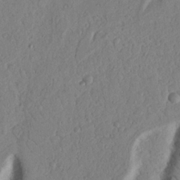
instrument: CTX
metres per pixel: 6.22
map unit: Nhu
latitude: 18.4979
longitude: -77.2348
